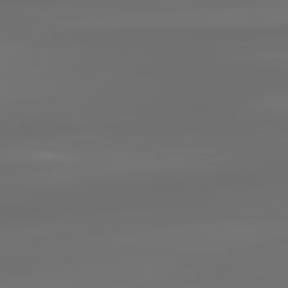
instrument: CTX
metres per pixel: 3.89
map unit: lApd
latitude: 83.3481
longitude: -129.2915
